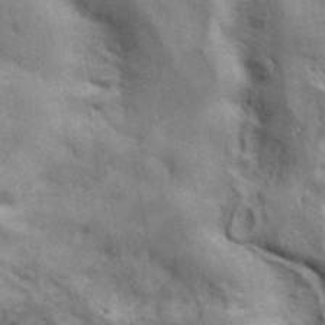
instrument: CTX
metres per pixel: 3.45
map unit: ANa
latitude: 41.7638
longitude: 17.1998
